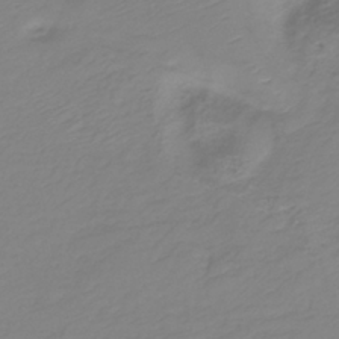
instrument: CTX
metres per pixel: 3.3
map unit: HNb
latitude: -35.5777
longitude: 51.4454
